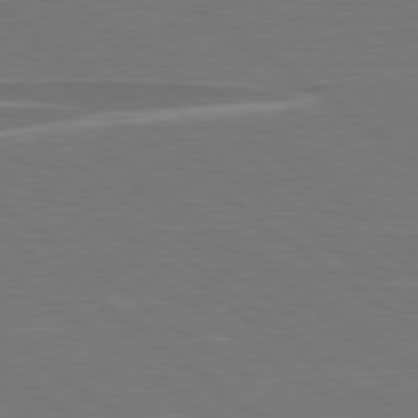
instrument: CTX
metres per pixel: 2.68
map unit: lApd
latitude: 79.1403
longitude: -94.2523
